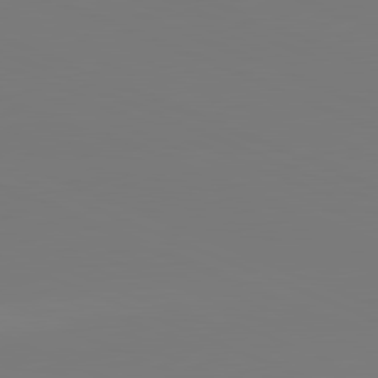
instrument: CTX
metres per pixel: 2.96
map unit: lApd
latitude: 82.1011
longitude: 147.6344
